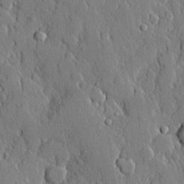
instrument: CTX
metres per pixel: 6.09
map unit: lHvf
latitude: 20.1011
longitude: 146.1228
